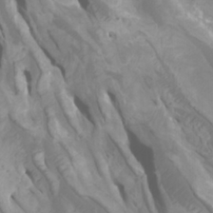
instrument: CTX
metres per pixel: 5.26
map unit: Htu
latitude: -6.2172
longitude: -76.2900
